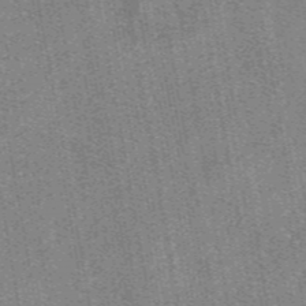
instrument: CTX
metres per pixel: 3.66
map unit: eAb
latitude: 47.9717
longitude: 107.3510
